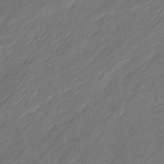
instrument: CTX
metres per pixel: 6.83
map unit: Ave
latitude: 16.4790
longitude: -136.2145
